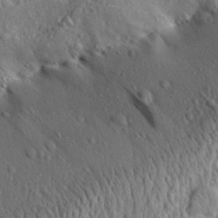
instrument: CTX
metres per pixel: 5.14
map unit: Aa
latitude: 31.9528
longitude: -134.4412
